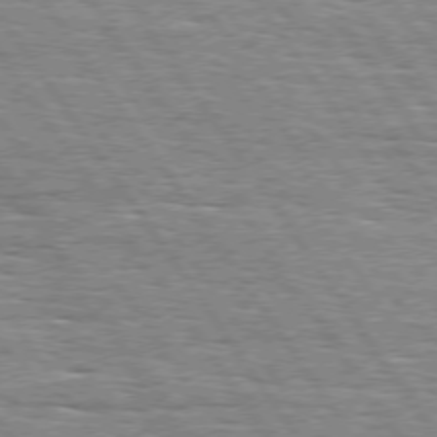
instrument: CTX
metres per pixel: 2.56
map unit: Hpe
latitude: 74.1767
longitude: -138.4412
